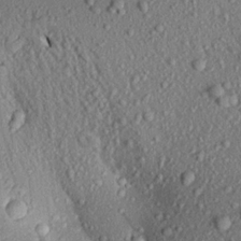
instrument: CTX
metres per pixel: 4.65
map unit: Aa
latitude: 18.4223
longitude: -147.4616
